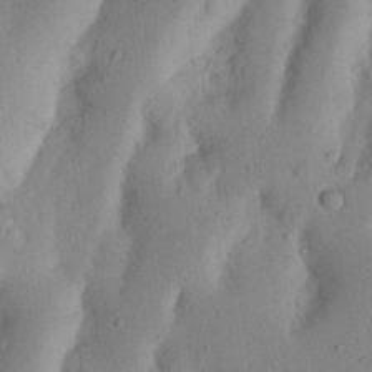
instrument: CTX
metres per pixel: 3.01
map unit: Nhu
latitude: 17.2537
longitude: -75.6316
